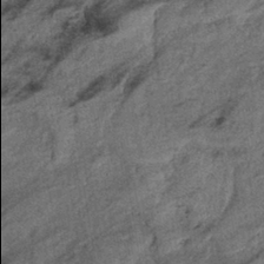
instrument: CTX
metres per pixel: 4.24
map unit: eHb
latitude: -39.5777
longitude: 78.0094
